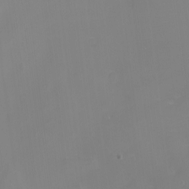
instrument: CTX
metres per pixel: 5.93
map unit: Nhu
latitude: -8.3306
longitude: -82.9513
